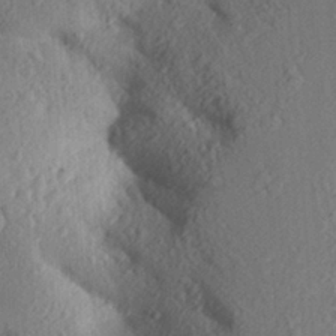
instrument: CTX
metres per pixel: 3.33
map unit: Aa
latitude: 24.1388
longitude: -150.6112
